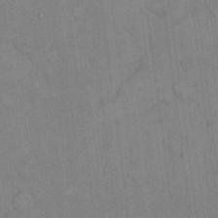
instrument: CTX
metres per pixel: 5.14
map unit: Hto
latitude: 9.1781
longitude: -61.0647
